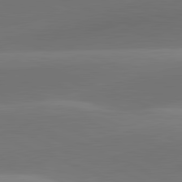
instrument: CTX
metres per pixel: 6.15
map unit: lApd
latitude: 81.8205
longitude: 129.7478
